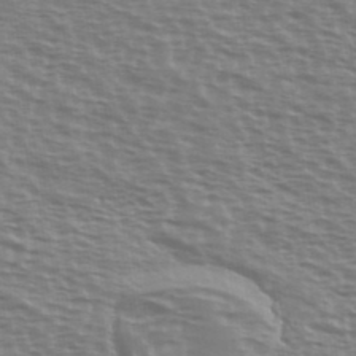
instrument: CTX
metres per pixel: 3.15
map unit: Ave
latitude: 38.1767
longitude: -113.0269
